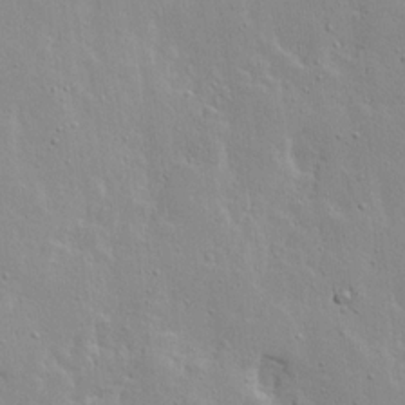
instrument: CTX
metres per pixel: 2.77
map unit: Ave
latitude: 13.3293
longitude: -133.4238
